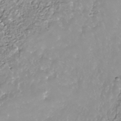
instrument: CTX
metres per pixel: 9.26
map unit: Nhe
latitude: -37.8422
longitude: -88.1578
